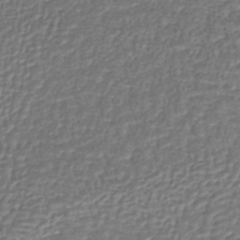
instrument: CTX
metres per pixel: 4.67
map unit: lHb
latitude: -42.2172
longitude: 64.5196
